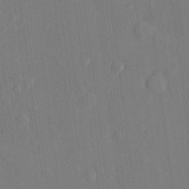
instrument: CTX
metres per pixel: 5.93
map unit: eHh
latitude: 5.3104
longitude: -72.9703
